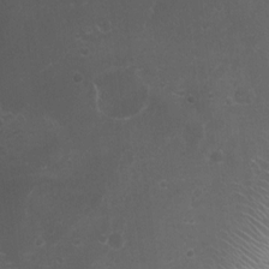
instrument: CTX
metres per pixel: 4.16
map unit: Nhu
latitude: 6.4601
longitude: -20.4979
